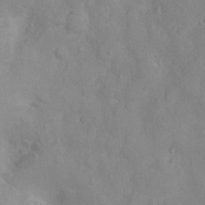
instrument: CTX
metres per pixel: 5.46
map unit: Ht
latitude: -4.1605
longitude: -15.4994
